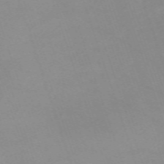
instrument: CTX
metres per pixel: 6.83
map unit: eHh
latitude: -64.5007
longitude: 52.7652
